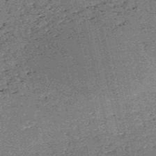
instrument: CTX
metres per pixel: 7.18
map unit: HNb
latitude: -54.3873
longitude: -39.9717
